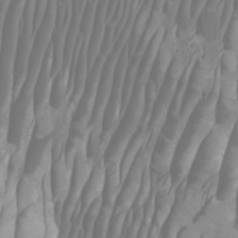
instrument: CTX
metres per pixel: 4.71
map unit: Htu
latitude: -5.9745
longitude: -75.8772
